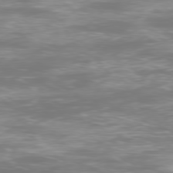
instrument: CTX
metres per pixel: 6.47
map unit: Ap
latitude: -78.8975
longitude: -60.8002
